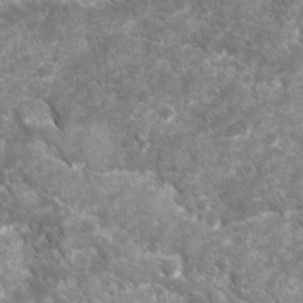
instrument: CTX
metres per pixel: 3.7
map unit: Ave
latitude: 16.7624
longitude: -131.2348
